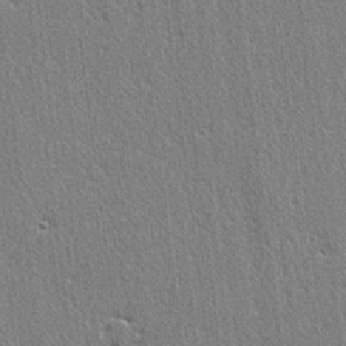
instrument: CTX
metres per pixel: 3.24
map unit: lAvf
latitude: -5.5210
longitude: -109.4993
